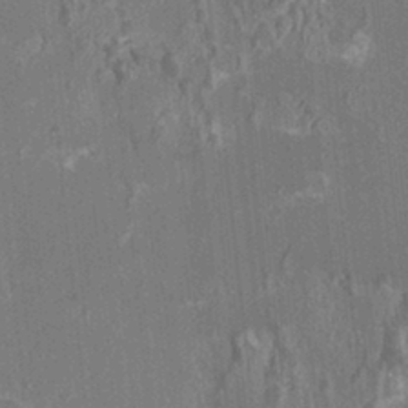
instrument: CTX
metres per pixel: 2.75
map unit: HNhu
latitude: 1.7260
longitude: 0.3307
